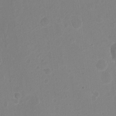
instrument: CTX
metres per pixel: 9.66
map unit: Hto
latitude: -11.8422
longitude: -38.2900
